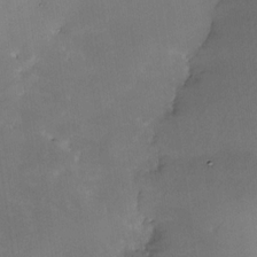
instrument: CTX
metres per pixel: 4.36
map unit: Nhe
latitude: -31.4265
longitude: -116.8191
